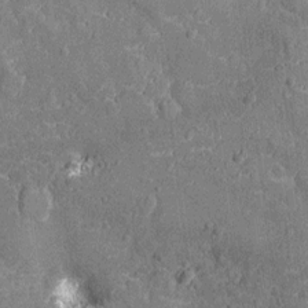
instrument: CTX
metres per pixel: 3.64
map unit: Nhu
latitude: -13.0487
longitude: -23.7261
